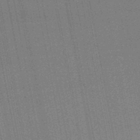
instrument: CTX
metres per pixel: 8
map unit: lHb
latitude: -47.5021
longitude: 66.9353
